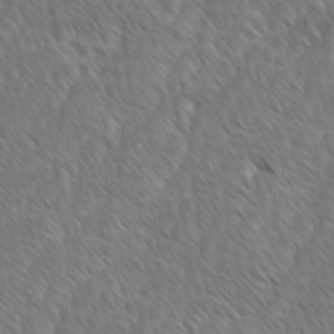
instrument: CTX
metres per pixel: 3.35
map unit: Ave
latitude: 8.8380
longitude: -105.8962
